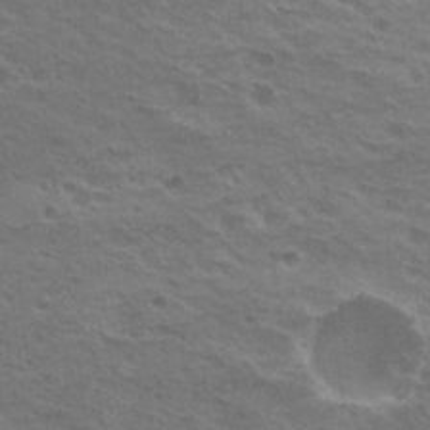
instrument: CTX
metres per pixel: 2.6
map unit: Nhu
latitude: 20.9892
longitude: -31.1404
